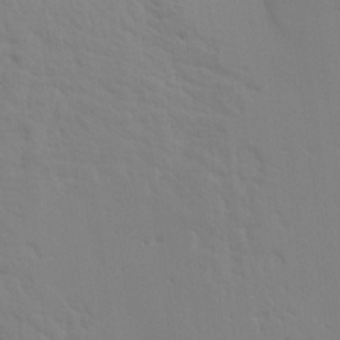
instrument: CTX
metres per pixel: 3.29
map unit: Aa
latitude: 18.2900
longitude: -143.8772
